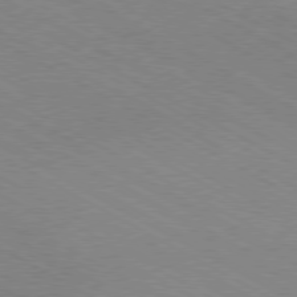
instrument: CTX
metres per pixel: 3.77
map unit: Hpe
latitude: -80.5763
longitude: 17.6911
